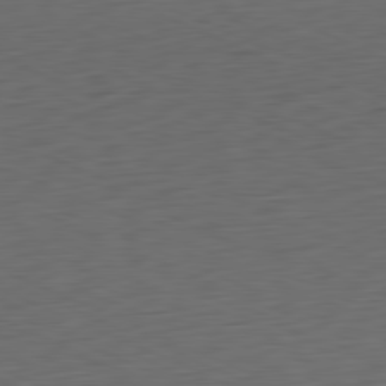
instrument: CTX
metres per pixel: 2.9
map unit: Ap
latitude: -81.2943
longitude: -59.4426
